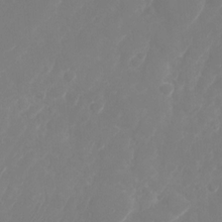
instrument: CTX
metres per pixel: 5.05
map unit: Nhu
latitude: -28.4440
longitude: -64.8947
